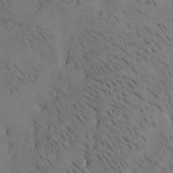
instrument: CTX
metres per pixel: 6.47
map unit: Htu
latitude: -4.4440
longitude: 173.3698
